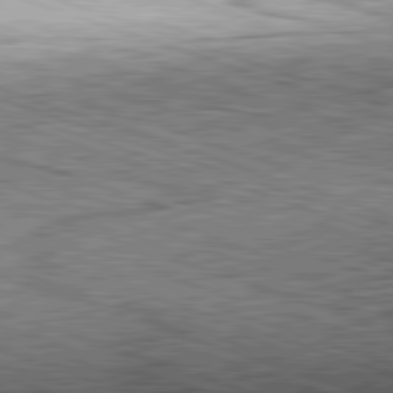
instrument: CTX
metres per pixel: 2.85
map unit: Hpe
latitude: -82.8219
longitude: 8.6329
